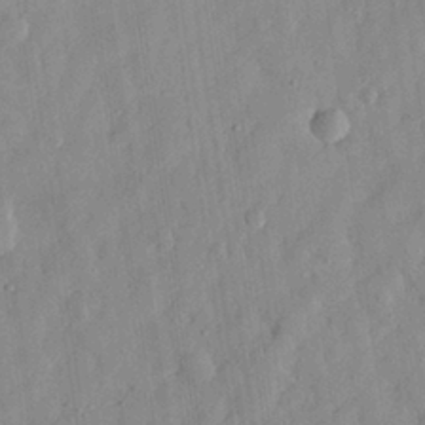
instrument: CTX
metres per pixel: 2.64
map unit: eHh
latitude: 29.1592
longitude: -74.6491
